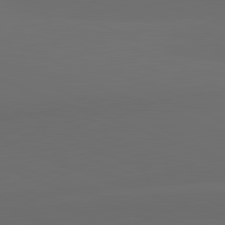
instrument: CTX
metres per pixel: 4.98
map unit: lApd
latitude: 82.1955
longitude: 135.1998
